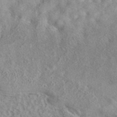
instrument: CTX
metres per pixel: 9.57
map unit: eAb
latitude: 40.4601
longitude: 104.6329
